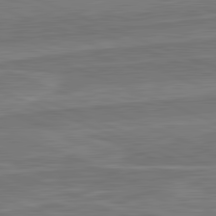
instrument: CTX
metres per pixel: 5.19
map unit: lApd
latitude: 82.2711
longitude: 142.1227
